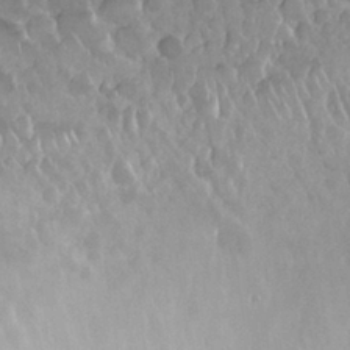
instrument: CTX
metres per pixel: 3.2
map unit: Nhu
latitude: 27.2726
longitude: -53.8584
